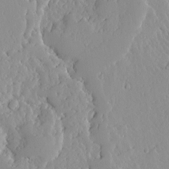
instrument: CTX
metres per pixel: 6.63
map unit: Ave
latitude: 13.0459
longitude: -134.9891
